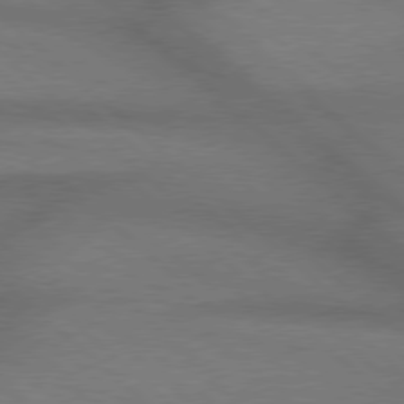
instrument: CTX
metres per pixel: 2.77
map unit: Hpe
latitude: 77.8205
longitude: -157.2536
